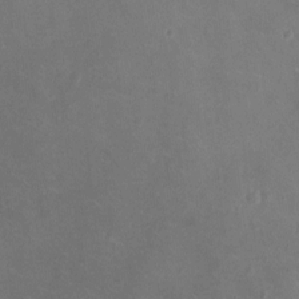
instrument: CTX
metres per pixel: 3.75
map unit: Ht
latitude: -4.7463
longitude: -19.4048
